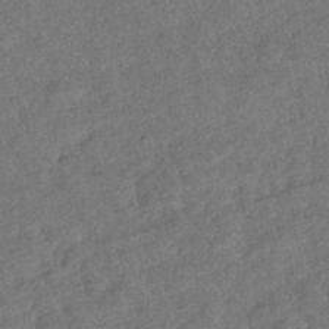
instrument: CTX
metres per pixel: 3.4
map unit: eHb
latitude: -39.6533
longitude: 77.8044
